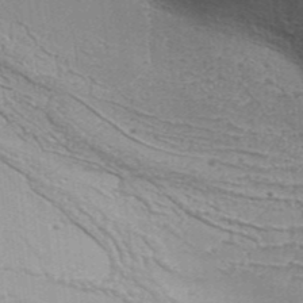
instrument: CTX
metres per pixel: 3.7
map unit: Aa
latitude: 33.6883
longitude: -135.5371
